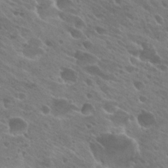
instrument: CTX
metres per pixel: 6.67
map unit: Hto
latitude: 26.1578
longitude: -40.1766
